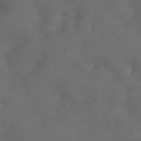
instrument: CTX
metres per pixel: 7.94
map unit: Nhu
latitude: 25.7638
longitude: -63.7828
